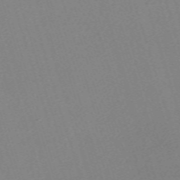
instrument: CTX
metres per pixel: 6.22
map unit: eHh
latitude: -62.2928
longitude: 50.3306
